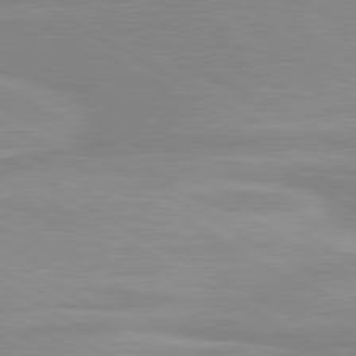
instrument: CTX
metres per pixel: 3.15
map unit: lApd
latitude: 80.3656
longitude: 171.2754
